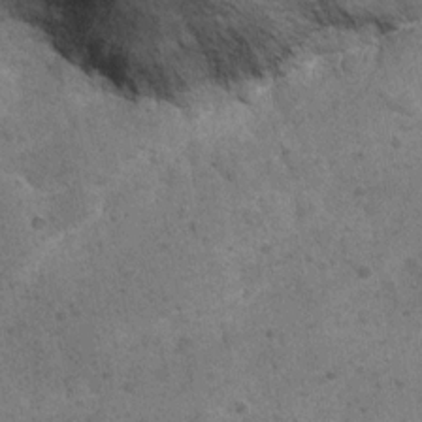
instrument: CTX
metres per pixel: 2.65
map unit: Ht
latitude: 9.1592
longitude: -36.9325
